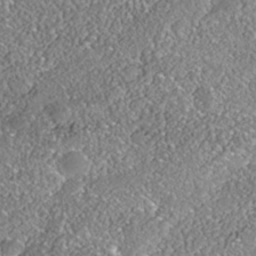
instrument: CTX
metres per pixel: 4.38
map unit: Nhe
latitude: -39.4266
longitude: -117.5749
